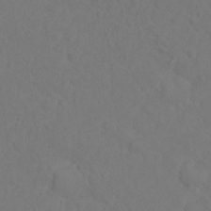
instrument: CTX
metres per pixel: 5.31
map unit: Hto
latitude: 12.2334
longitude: -37.1781
